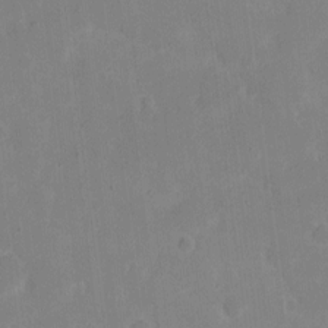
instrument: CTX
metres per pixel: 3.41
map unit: eHh
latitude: 6.2145
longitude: -66.5545
